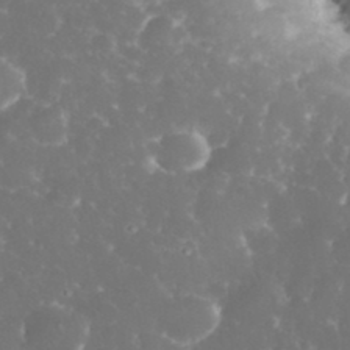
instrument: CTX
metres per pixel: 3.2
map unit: eHh
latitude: 34.4790
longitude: -63.3860
